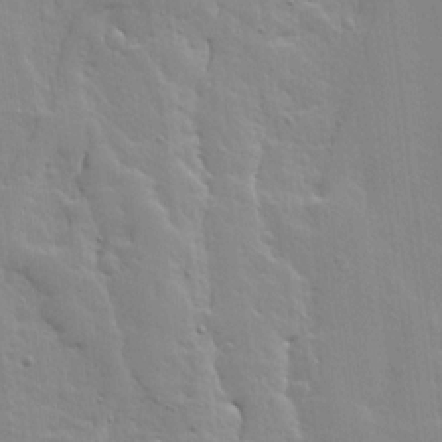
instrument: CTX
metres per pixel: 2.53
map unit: Ave
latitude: 13.1781
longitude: -134.3089
